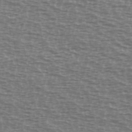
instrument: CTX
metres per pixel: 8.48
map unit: Ave
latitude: 38.4223
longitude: -113.0458
